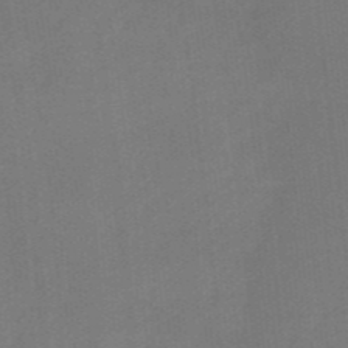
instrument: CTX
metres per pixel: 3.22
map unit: HNb
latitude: -44.5574
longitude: -43.6694
